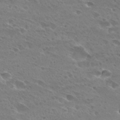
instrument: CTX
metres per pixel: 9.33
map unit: Hto
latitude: 28.1955
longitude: -39.6316
